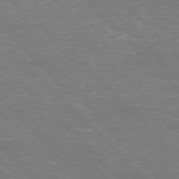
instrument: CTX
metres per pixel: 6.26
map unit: Hpe
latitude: -77.4076
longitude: -12.1011
